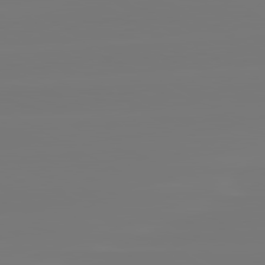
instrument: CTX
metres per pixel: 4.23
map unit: lApd
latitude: 81.1970
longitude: -127.4993
